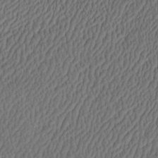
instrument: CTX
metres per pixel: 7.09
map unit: eHh
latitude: -3.1620
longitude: 17.0676
